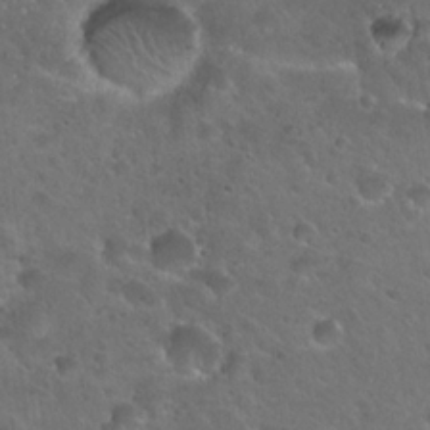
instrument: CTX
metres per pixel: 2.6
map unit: Hto
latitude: 22.4790
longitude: -53.4805
